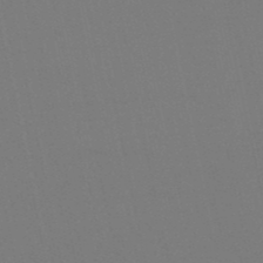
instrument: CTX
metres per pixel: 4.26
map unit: lHb
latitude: -50.3306
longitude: 70.6141
